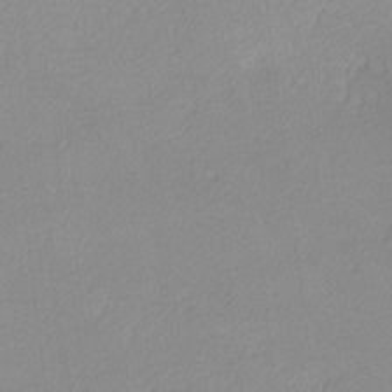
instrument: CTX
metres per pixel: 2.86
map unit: lHvf
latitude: -12.2173
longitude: -102.4979
